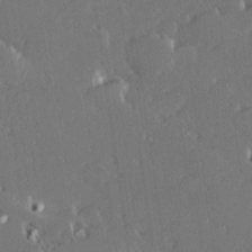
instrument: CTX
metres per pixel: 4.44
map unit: Hve
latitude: 27.6316
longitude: -93.6316
